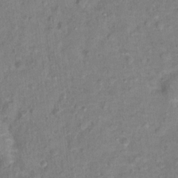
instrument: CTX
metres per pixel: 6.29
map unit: Hto
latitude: 13.5938
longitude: -37.6127
